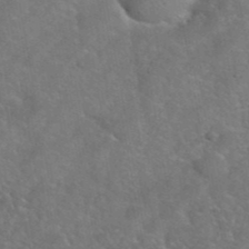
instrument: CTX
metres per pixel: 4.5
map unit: eHh
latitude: 40.5356
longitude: -57.8394
